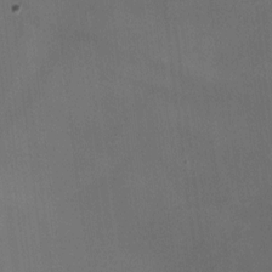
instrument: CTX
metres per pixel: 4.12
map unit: HNhu
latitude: -2.2739
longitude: -7.6883
